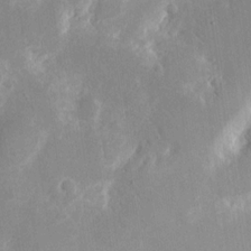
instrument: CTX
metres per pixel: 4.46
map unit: eHh
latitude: 8.2523
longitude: -70.9514
